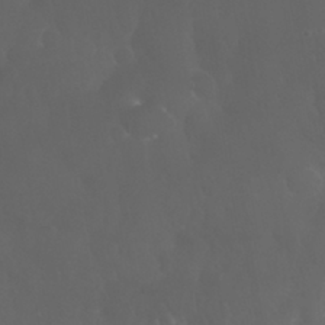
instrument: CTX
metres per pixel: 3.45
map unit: Nhu
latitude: 28.9136
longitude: -65.7639
